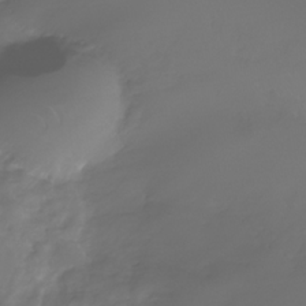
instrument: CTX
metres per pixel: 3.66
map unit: Nhe
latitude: -33.0865
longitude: -92.4790
